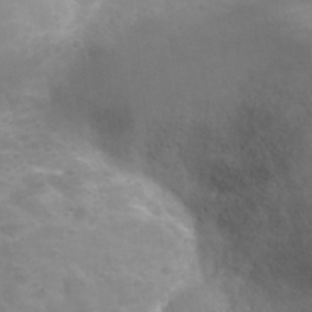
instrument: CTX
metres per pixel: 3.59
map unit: Nhu
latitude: 25.9150
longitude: -52.9892
